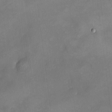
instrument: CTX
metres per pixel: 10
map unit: HNhu
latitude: 6.4601
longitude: 4.9730
